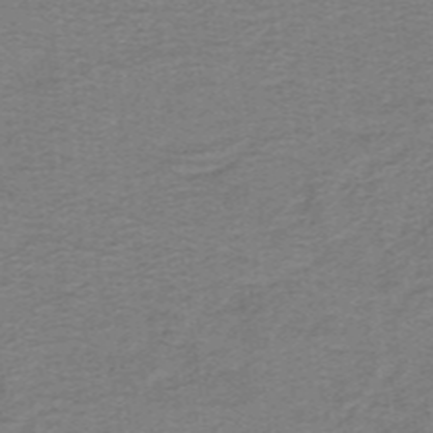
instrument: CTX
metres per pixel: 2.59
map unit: lHb
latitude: -41.7289
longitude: 54.4629
